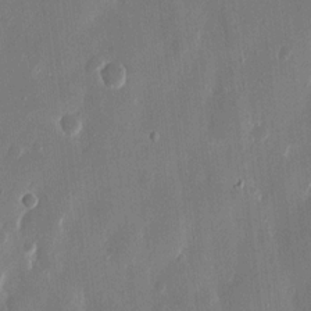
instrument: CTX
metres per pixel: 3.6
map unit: eHh
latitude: 12.9325
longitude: -71.7827
